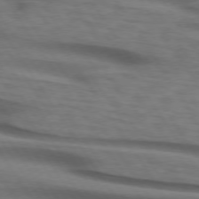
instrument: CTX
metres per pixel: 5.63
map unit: lApd
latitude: 74.1200
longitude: -77.5182
